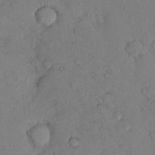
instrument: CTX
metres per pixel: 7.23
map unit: eHh
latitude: 0.1577
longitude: 16.4629
